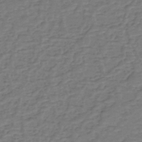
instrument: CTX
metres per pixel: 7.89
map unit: eHh
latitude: -39.6722
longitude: -27.9906
